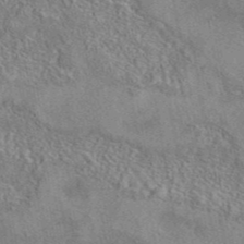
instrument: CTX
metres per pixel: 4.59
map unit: eAb
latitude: 41.8772
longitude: 110.4629
